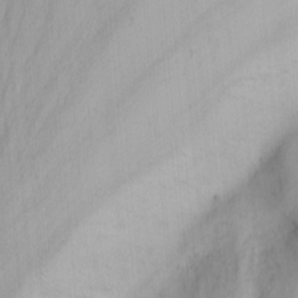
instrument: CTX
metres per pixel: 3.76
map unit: Nhu
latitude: -3.0675
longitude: -73.1781
